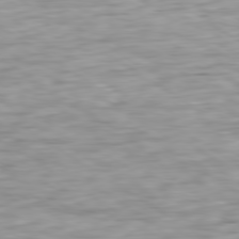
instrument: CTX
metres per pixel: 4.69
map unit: Ap
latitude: -79.9745
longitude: -58.0822
